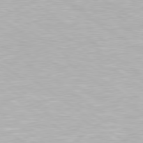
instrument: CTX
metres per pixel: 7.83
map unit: Hpe
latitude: 79.4427
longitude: -153.6127
